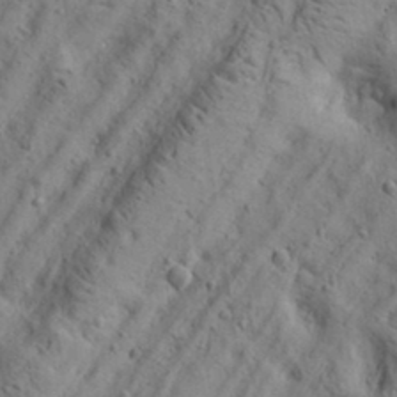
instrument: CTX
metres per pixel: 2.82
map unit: lAa
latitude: 19.9906
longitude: -140.2144
